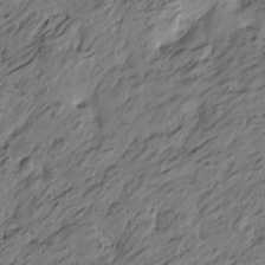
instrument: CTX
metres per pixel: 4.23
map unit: Htu
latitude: -5.9178
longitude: -179.2159
